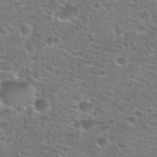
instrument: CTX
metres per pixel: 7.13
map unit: Hto
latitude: 25.8205
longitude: -49.6694
